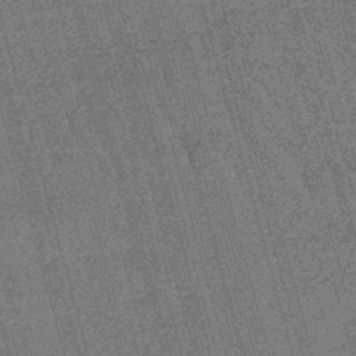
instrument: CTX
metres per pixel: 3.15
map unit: lHb
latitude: -46.1605
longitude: 78.2172
